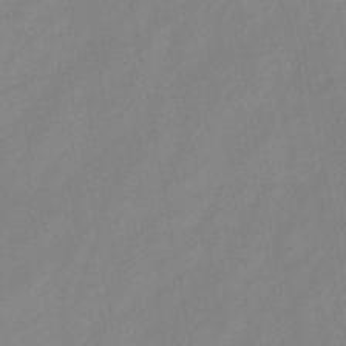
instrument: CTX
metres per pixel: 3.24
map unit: HNb
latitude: -46.0472
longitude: -38.3089
